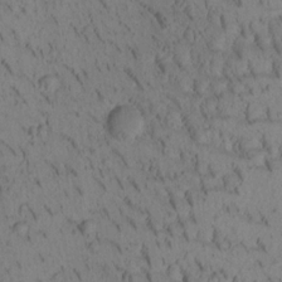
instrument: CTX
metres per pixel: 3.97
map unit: Htu
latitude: -3.7288
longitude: 172.9164
